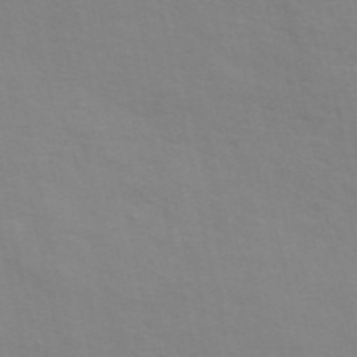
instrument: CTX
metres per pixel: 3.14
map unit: ANa
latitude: 48.7057
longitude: -76.1955
